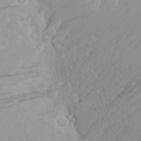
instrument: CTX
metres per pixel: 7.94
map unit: Aa
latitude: 24.2333
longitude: -146.2145
